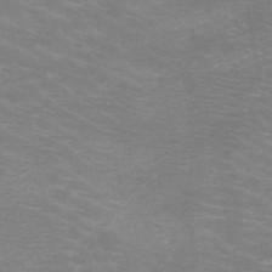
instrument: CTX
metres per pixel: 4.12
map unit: HNb
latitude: -48.5385
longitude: -46.5924
